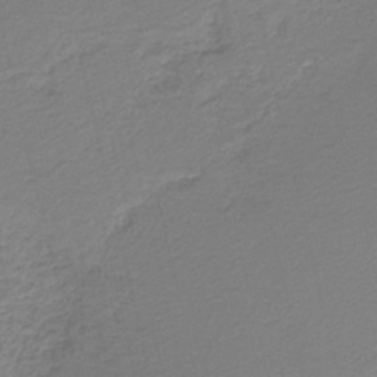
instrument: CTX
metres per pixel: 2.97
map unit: HNb
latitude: -40.9919
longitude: 50.3306
